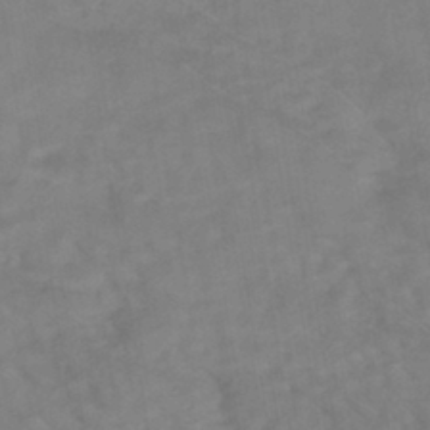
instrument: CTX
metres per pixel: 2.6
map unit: HNhu
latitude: -42.6140
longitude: 102.0283
